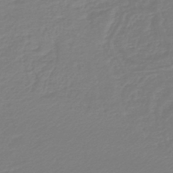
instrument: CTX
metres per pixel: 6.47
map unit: lHb
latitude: -45.8233
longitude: 59.6532
